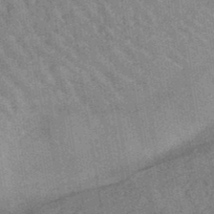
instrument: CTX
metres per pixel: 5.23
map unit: HNb
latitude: -34.7463
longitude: 57.5210
